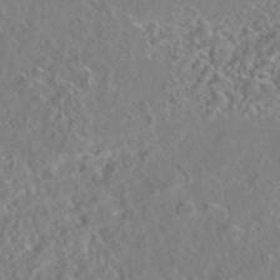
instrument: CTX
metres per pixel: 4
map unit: HNhu
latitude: -44.5196
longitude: 100.3495
